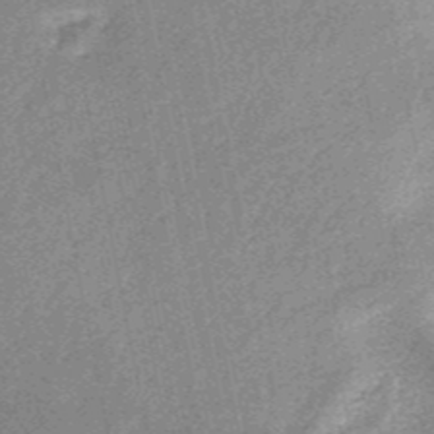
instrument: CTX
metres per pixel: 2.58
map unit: HNb
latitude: -52.4062
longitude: -49.3482
